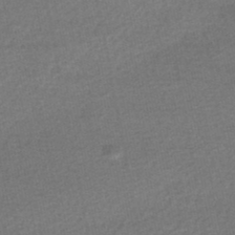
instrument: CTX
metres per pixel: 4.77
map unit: HNhu
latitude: -47.9745
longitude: 103.6722
